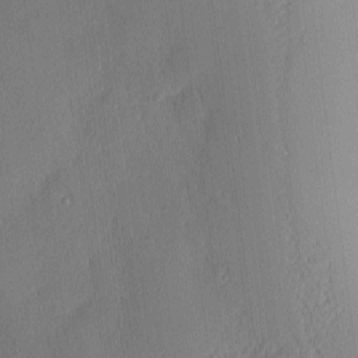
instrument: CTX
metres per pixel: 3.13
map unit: Nhu
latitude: 2.7624
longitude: -76.1389
